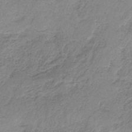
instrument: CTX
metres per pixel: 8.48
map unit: HNb
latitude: -33.3321
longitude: 57.7288
